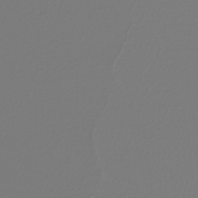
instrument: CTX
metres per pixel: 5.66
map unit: lHb
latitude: -46.3873
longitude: 75.8234
